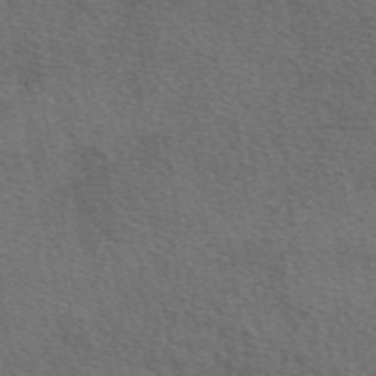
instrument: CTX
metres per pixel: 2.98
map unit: eAb
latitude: 49.6694
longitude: 115.6155
